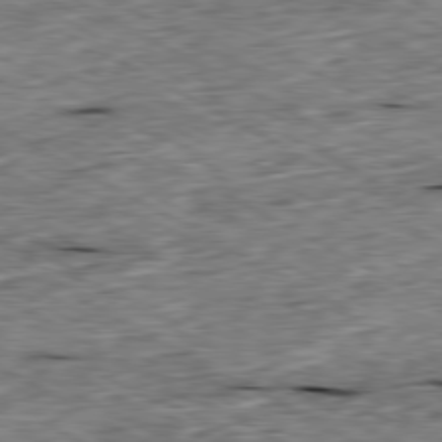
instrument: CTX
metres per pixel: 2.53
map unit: Ap
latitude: -80.5007
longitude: -87.8016
